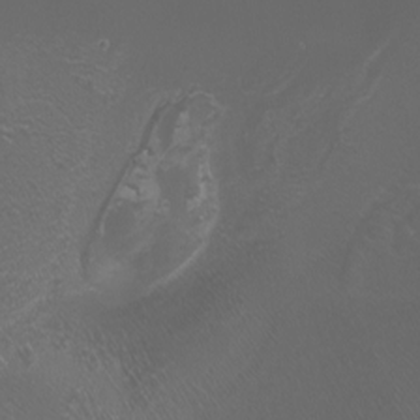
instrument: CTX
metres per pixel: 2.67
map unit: Nhu
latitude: -7.3320
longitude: -91.5560
